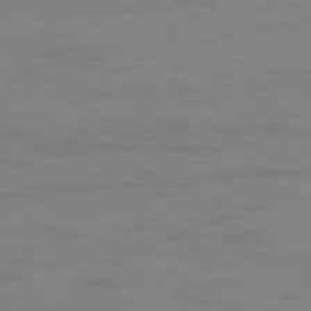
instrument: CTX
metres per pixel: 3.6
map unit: Hpe
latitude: 74.9325
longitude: -127.8395
